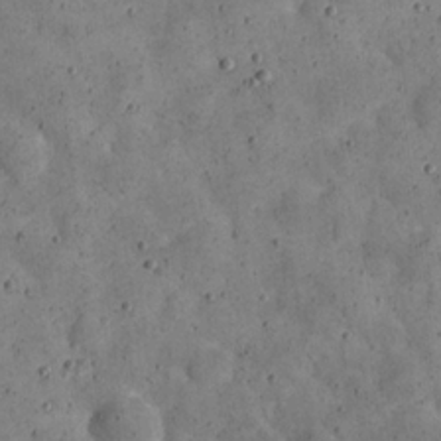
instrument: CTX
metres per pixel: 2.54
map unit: eHh
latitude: 21.7261
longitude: -65.3860
